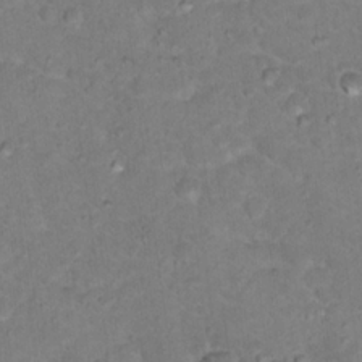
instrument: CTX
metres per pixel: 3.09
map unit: Nhu
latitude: 18.0633
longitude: -31.9906
